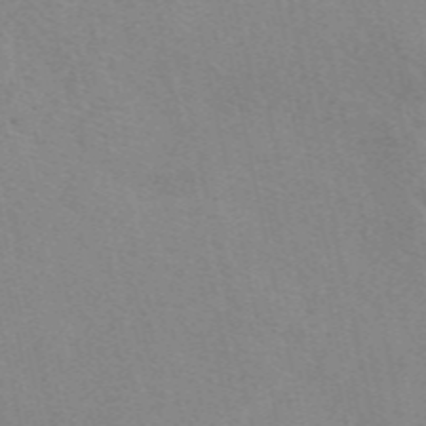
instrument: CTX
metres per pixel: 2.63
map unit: eAb
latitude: 50.1011
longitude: 108.0472
